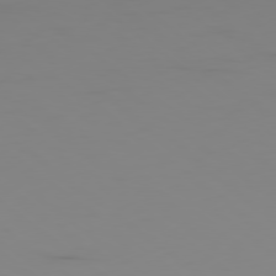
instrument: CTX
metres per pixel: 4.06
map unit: Ap
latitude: -79.5966
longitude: -70.8380
